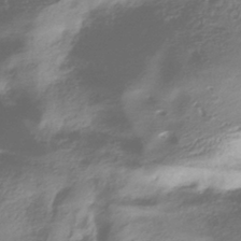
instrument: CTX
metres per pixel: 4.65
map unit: HNhu
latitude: -41.6722
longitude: 99.3132
